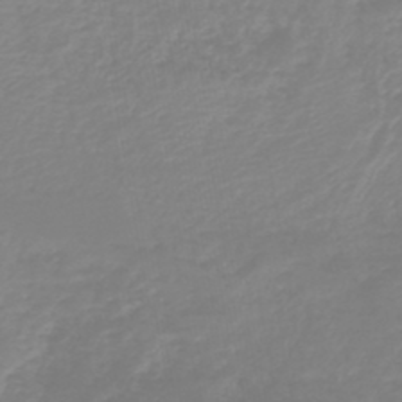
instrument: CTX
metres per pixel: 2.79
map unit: HNb
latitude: -45.2376
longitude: 54.7463
